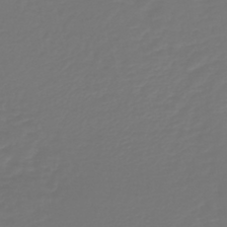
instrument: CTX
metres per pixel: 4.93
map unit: lHb
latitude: -43.1053
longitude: 60.5196
